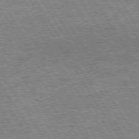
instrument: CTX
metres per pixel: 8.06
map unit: Hpe
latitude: 74.1389
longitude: -139.7639
